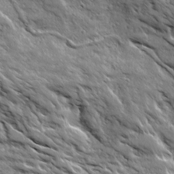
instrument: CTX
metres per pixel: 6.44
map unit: Ave
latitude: 19.3859
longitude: -134.6112
